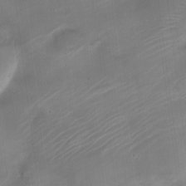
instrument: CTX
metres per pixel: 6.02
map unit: Nhe
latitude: -19.1242
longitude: 143.8233
